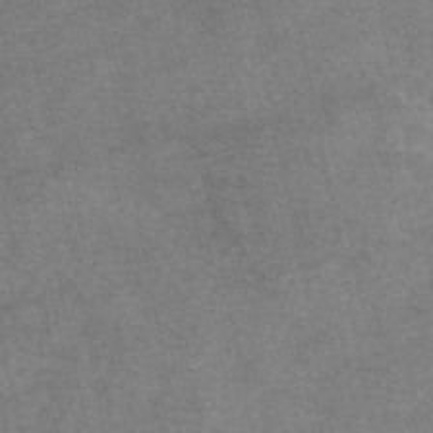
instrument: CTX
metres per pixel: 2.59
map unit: eAb
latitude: 48.0633
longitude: 121.1242
